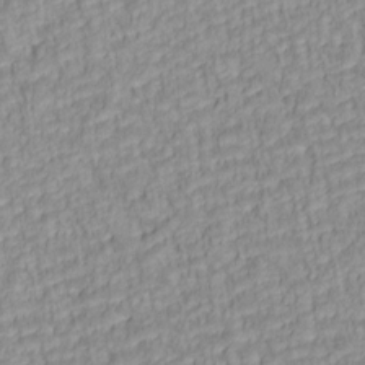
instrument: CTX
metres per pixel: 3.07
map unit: lAa
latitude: 6.0633
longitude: -115.1592
